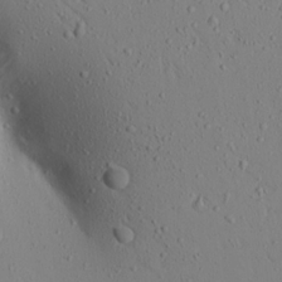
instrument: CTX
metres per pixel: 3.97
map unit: Aa
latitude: 17.2537
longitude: -148.1011
